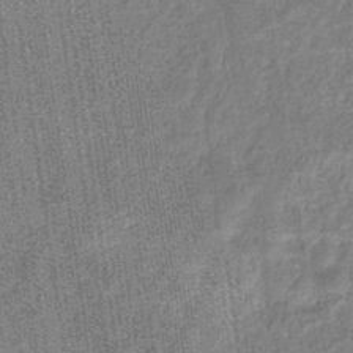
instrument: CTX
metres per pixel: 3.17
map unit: eHb
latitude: -32.6519
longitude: 74.2551
